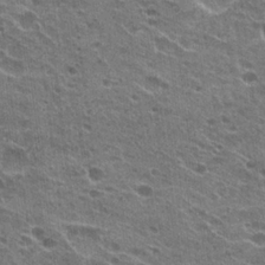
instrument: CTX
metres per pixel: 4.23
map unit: Hto
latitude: 23.8772
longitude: -42.1011
